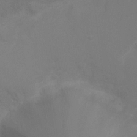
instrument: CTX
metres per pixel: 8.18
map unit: Ht
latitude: 1.6127
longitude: -25.0647
